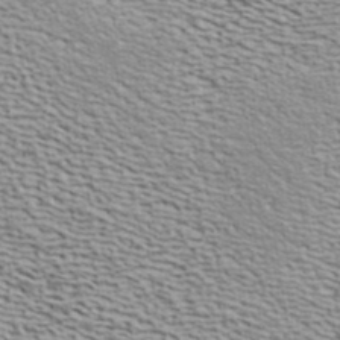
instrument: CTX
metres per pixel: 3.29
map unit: ANa
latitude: 41.2536
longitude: 29.2565
